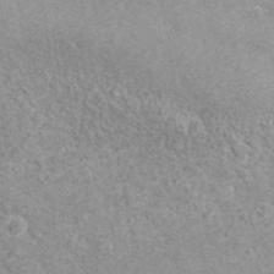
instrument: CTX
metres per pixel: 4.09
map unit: ANa
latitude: 41.3859
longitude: 18.1795
